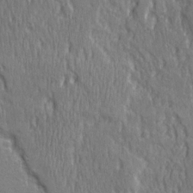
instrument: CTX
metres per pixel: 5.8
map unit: Ave
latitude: 21.9528
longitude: -134.7435
